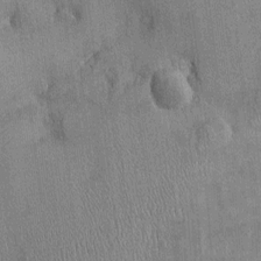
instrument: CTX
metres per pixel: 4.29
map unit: Ht
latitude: -2.7274
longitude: -13.8584
